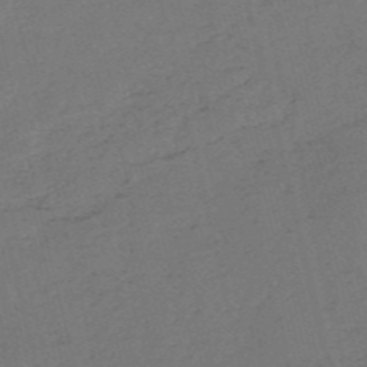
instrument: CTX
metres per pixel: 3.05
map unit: HNb
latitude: -54.7841
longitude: -41.6315
